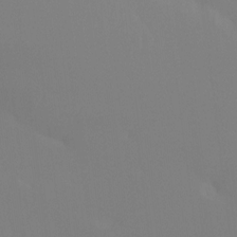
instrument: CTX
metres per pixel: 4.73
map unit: Htu
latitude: -15.3888
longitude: -48.0633
